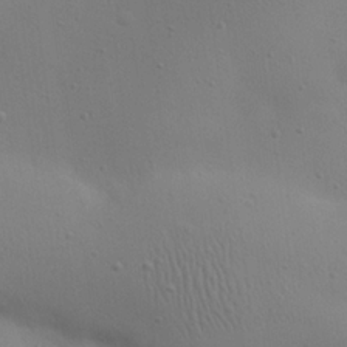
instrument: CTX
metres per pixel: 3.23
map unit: eHh
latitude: 24.3467
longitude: -69.8961
